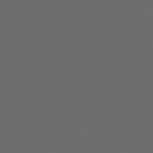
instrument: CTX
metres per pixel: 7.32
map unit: Ap
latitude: -79.5777
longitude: -59.4238
